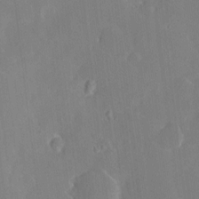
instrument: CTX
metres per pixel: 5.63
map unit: HNhu
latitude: 6.1578
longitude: 2.9919
